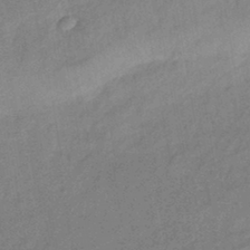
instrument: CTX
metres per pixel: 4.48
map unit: eHb
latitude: -42.1227
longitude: 83.1431
